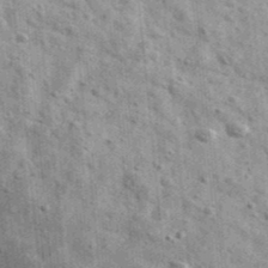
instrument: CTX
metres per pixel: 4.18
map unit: Ave
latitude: 40.9136
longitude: -107.0081
